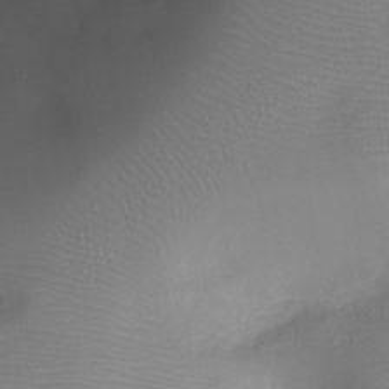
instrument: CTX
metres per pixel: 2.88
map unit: Ht
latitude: -8.1228
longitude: -24.0822
